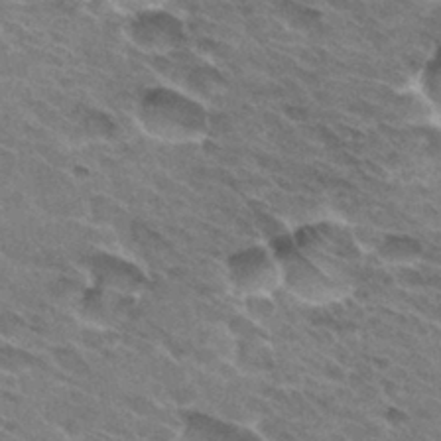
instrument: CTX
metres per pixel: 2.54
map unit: Hto
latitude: 31.4805
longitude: -45.5749
